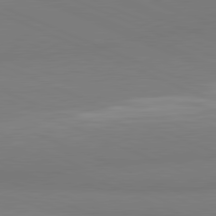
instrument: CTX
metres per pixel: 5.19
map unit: lApd
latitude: 81.7072
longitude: 177.4077
